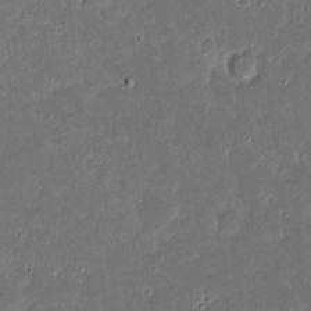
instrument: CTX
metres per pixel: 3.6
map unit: eHh
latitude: 17.5182
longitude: -73.6694
